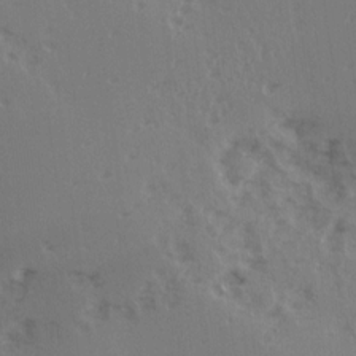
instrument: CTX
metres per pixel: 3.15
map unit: Ave
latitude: 14.7436
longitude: -104.9514
